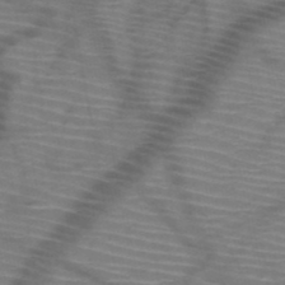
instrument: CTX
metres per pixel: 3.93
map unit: HNb
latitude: -48.2362
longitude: -44.8758
